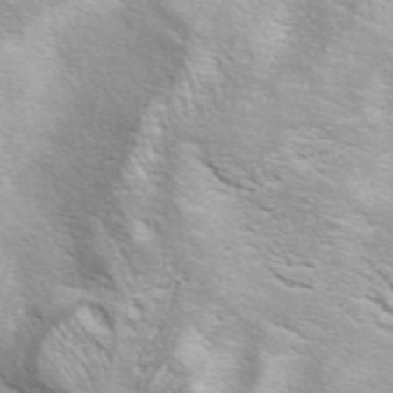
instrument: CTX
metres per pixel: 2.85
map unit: ANa
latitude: 44.2144
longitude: 21.3320
